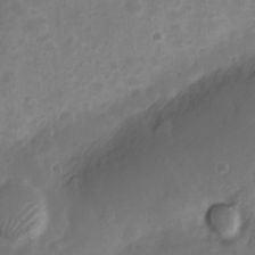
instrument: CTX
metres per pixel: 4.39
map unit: Nve
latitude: -20.7274
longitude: 108.0094
